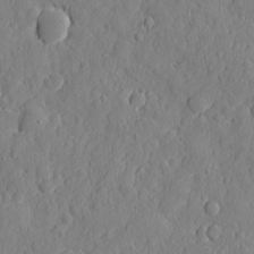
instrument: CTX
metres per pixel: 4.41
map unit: eHh
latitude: 6.7057
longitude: -75.3293
